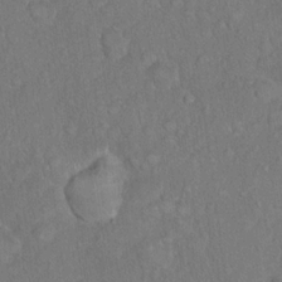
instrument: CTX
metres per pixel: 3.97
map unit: Hto
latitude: 15.2159
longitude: -40.4978
